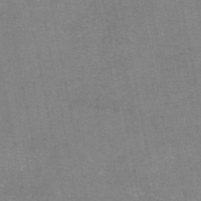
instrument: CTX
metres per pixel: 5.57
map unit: eAb
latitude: 48.1578
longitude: 103.9178
